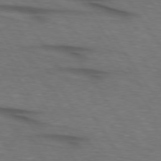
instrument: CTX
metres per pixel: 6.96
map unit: lApd
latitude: 74.3656
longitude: -74.5357
